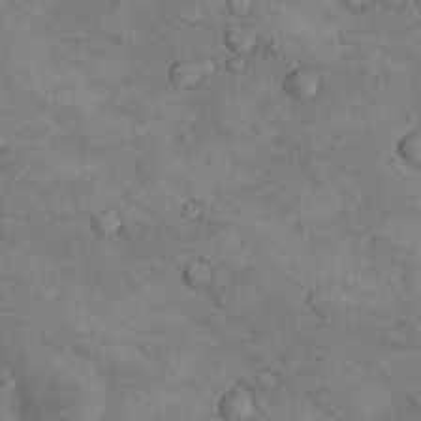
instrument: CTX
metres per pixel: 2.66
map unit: Nhu
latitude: 8.7624
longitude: -25.1781
